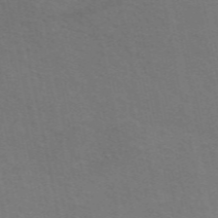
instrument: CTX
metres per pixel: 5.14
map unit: eAb
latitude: 51.2726
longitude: 111.5588
